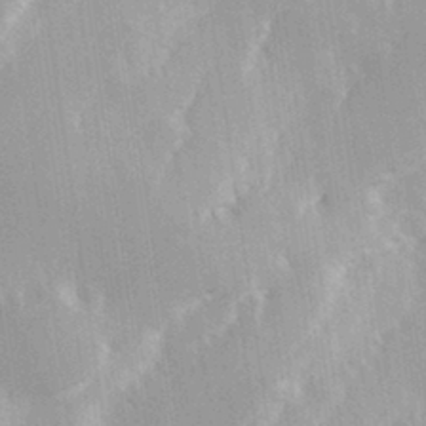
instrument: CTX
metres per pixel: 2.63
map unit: Hve
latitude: 30.9892
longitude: 149.1620
